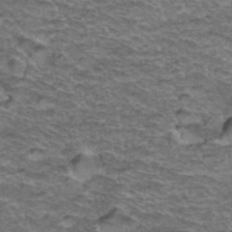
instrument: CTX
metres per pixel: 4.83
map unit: Hto
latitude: 38.1011
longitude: -43.6316
